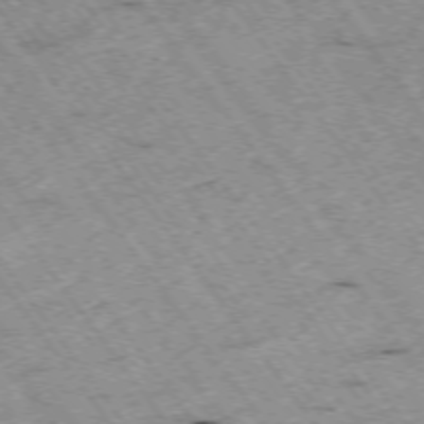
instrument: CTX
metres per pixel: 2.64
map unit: Hpe
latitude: -74.3685
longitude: 4.4062
